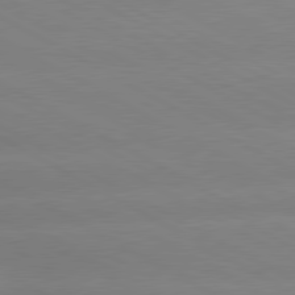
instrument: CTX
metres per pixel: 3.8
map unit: lApd
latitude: 80.3845
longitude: -147.4427
